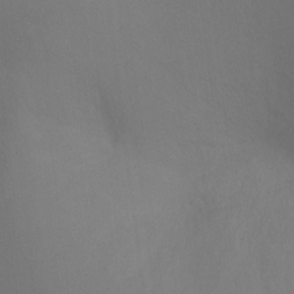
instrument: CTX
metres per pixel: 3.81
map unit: Ht
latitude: -10.8975
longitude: -34.4979
